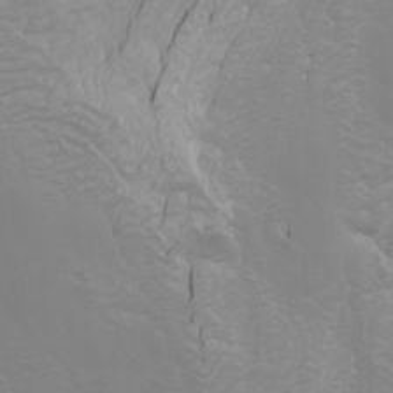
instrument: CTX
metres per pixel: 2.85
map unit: Nhu
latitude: -5.0297
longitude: -73.5560
